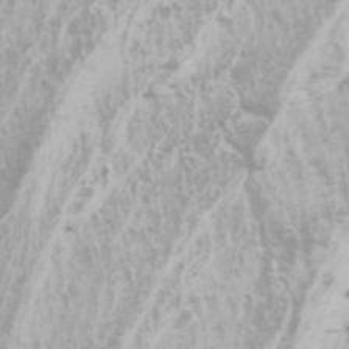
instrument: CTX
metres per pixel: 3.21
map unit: Htu
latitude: -6.5573
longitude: -72.9325
